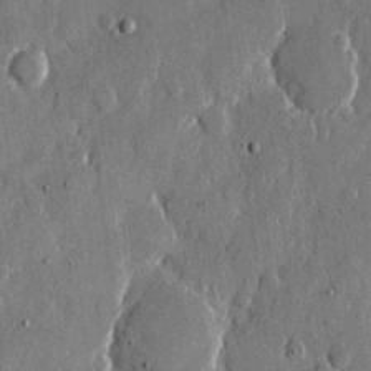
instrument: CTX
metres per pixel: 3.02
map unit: eHh
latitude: 11.7450
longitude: -69.4616
